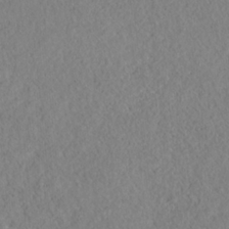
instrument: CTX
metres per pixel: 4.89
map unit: HNhu
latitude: -36.1794
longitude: 32.8219
